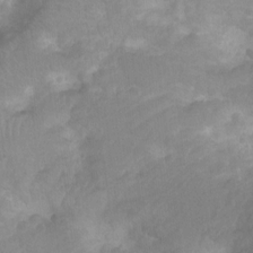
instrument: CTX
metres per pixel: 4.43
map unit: Nhu
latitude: -14.8408
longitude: -25.8016
